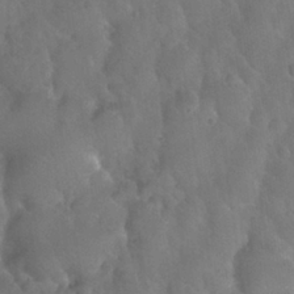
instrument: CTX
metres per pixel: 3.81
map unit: Nhu
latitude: 26.5168
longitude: -56.7057
